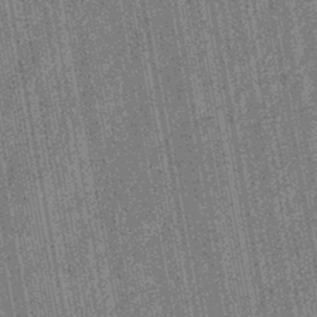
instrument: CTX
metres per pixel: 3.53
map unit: eHb
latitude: -43.8233
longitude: 86.1984
